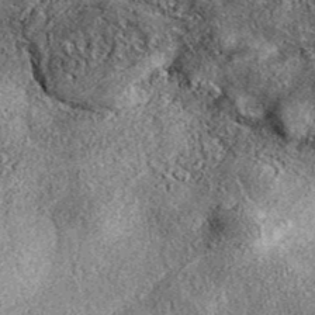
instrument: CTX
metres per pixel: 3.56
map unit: eAb
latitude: 39.4804
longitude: 107.8044
